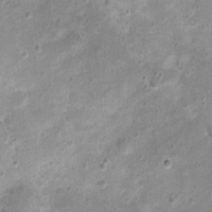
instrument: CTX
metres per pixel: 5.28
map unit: Nhu
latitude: 1.3103
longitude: -15.5938
